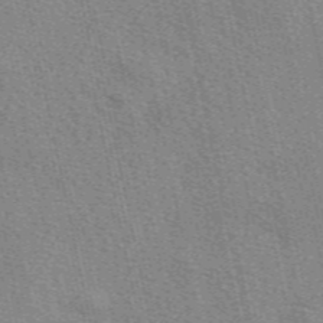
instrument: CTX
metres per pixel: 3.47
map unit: eAb
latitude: 49.2348
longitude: 106.1417
